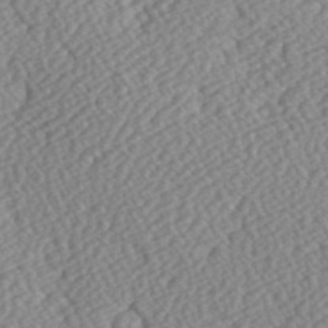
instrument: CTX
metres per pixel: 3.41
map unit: Hve
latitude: 3.4237
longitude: -123.8205
